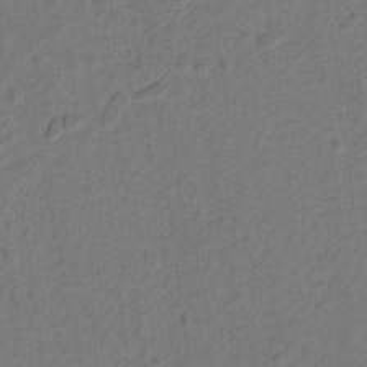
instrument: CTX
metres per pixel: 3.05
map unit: lAvf
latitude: 9.1214
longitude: 165.9745
